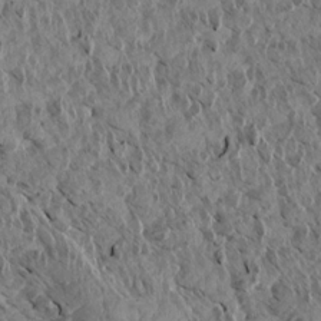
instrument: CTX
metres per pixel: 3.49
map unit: Aa
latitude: 14.1200
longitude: -143.8206
